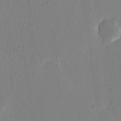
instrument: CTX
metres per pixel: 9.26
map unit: eHh
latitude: 17.4993
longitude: -70.4979
